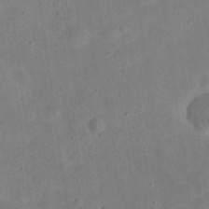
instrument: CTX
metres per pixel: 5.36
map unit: eHh
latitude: 24.5545
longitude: -67.8961
